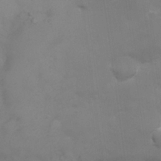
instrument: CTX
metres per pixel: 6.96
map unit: eHh
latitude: 25.8961
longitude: -64.1767
